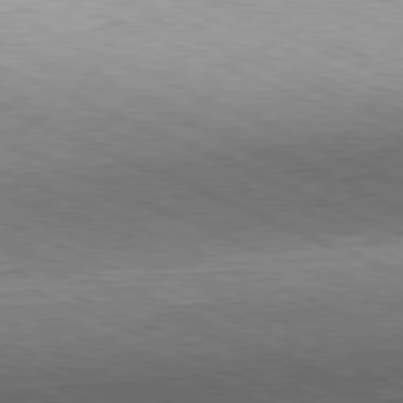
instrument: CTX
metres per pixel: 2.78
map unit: Hpe
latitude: -81.7100
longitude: 11.5399
